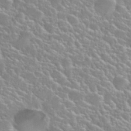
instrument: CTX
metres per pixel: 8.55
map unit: Nhu
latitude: 27.7639
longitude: -51.3670
